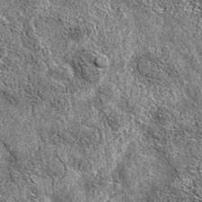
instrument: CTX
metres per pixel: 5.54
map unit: eAb
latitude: 37.3481
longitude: 106.0850
